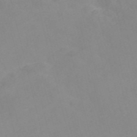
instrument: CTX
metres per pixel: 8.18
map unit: Nve
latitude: -56.9541
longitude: 53.2187
